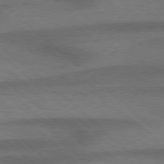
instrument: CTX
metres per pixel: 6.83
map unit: Hpe
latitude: 77.7260
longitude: -157.5749
